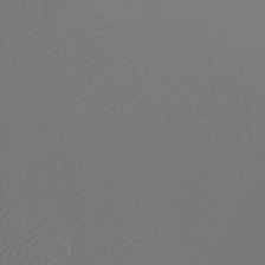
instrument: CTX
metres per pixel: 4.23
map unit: Ht
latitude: -6.6140
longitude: -34.4979
